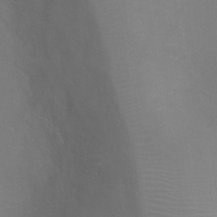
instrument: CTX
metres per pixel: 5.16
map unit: Ht
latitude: -4.2739
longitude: -18.9513
